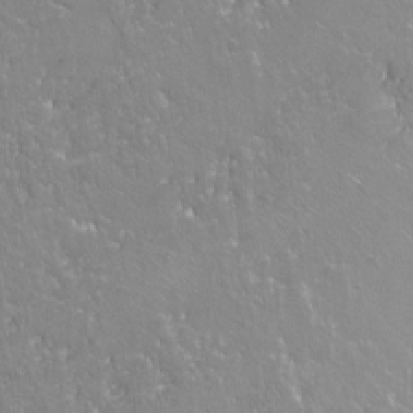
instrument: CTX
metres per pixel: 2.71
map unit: Hto
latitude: -4.5951
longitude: -35.6505
